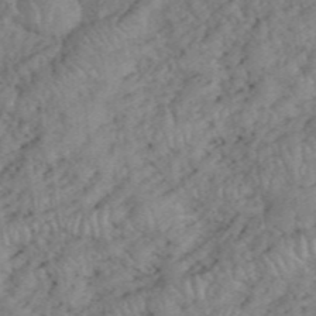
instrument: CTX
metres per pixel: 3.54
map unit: eHh
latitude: 38.9891
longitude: -56.0822
